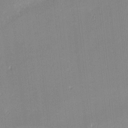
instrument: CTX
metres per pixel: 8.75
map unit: eHh
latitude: -2.6329
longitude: -82.5545
